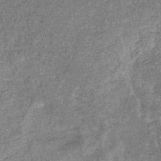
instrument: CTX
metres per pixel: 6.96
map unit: eHb
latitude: -31.6533
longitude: 70.8786
